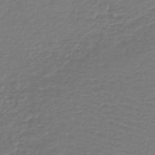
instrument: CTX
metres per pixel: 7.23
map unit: lHb
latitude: -43.1242
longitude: 69.6532
